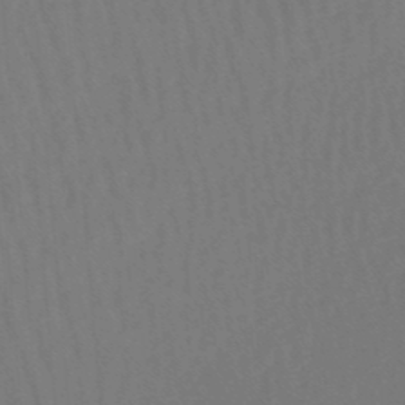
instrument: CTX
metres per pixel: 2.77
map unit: lHb
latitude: -47.6910
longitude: 64.0661
